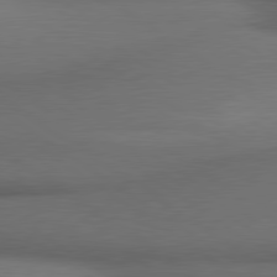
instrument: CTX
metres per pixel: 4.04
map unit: lApd
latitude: 79.9906
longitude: 176.1039
